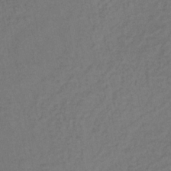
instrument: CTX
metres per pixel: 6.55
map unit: lHb
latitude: -35.7667
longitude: 64.8975
